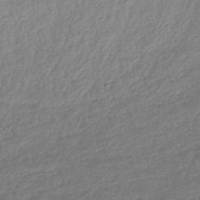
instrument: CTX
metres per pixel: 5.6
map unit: lHb
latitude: -42.2361
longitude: 69.3131
